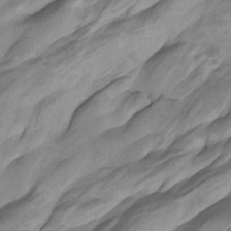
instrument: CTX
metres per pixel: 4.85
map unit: Htu
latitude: -8.5574
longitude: -65.2348
